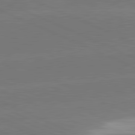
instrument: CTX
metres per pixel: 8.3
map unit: lApd
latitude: 81.8394
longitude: -154.8191
